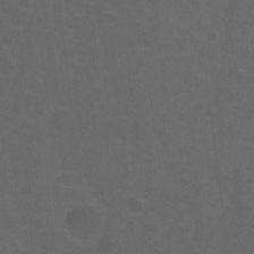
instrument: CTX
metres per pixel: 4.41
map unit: Hto
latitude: -10.0094
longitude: -36.6869
